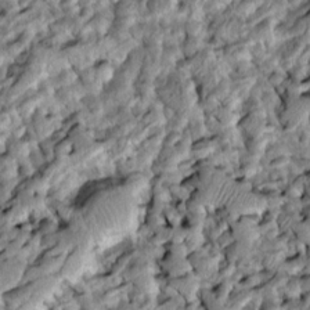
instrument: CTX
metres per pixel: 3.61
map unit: Htu
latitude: -8.2550
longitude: 145.6533
